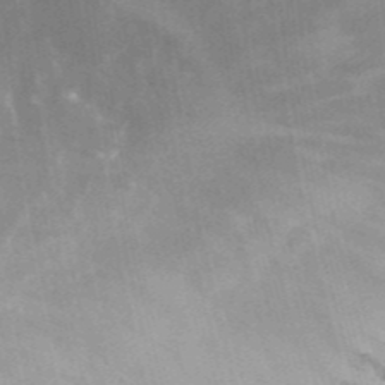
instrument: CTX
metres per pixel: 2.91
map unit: Hto
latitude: 32.2711
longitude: -41.0080
